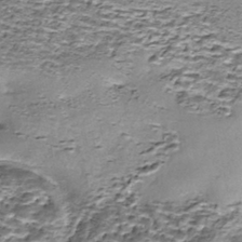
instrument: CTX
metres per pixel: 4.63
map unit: Nhe
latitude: -45.8611
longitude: 153.5210
